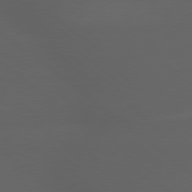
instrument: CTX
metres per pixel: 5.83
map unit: lApd
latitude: 79.2159
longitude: -165.8205
